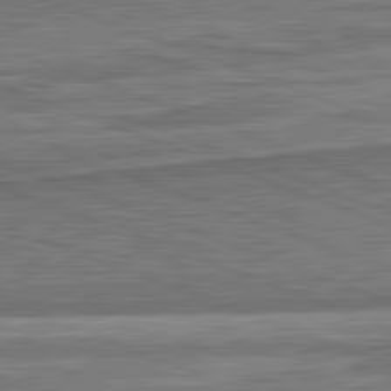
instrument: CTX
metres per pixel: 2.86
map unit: lApd
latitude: 82.2711
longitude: 167.6344
